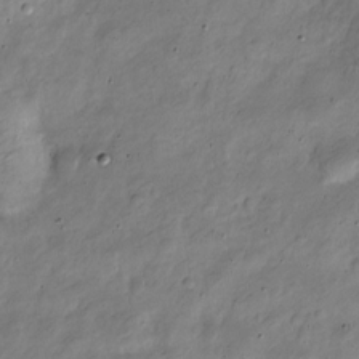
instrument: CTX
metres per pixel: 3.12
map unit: Nve
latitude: -24.7274
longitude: 107.0109
